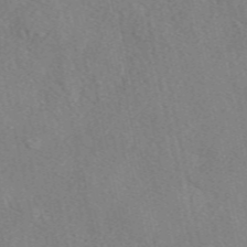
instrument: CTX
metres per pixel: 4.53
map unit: eAb
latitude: 48.6490
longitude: 105.6722
